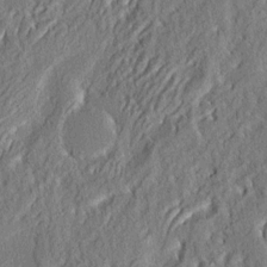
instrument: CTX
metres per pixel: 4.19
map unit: eHh
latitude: 4.0822
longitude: -77.5938
